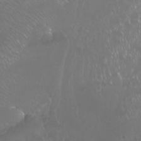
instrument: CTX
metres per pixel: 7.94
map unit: Nhu
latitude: -10.5385
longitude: -68.6679
